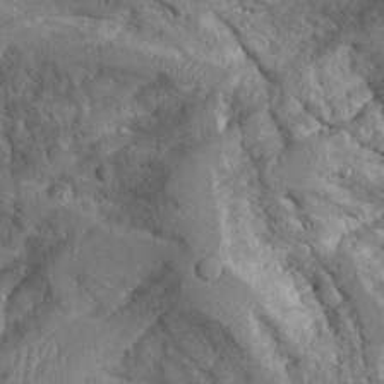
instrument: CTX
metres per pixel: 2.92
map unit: Aa
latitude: 23.9339
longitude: -127.9906
